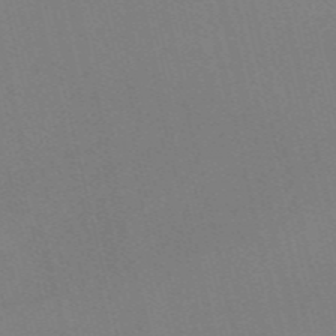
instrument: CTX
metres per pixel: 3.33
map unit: Nve
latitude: -58.1038
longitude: 62.9541
